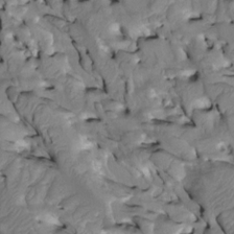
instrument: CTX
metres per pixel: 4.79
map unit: Htu
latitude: -2.9352
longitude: 149.8423
